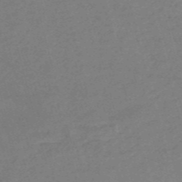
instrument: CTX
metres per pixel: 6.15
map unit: HNb
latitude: -53.8800
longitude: -46.6869
